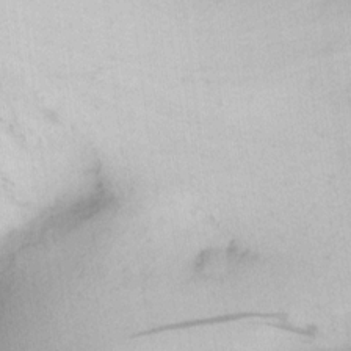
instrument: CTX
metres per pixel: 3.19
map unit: Nhu
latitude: 0.1200
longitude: -79.3860
